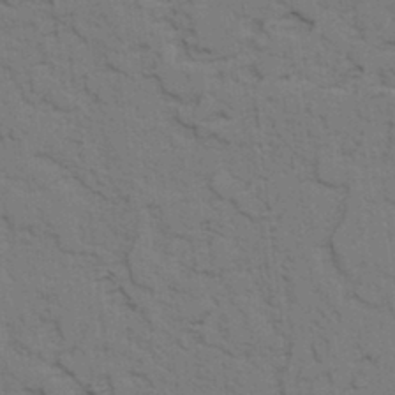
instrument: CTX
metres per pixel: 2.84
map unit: lAvf
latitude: 25.7827
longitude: -111.9528
